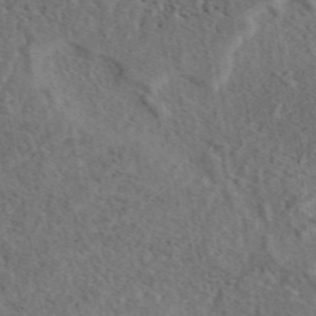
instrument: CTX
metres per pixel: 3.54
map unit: eAb
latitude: 43.7639
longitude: 114.5574
